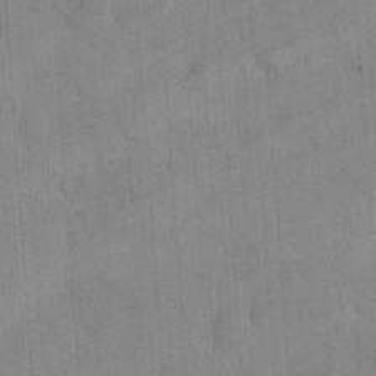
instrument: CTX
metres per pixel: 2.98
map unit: eHh
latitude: 25.1403
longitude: -65.4426
